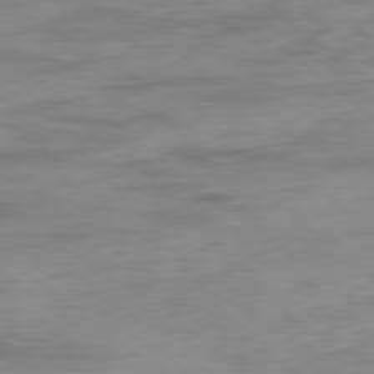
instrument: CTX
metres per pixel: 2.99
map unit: Ap
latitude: -80.0472
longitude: -68.9514
